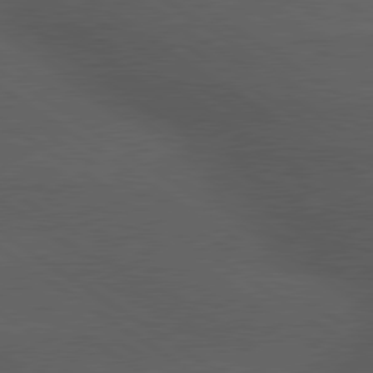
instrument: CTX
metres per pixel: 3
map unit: lApd
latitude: 79.8584
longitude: -177.6127
